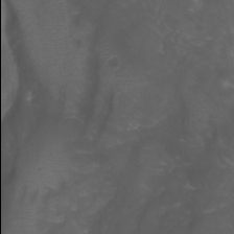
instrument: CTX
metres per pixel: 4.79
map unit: Aa
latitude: -7.5777
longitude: -77.9906
